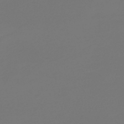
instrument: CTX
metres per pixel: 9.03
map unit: lHb
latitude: -43.5210
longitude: 64.1417
